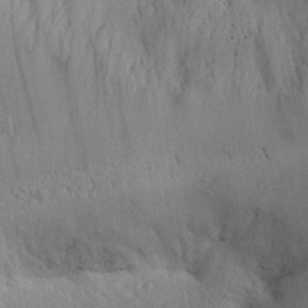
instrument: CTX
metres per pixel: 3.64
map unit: Aa
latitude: 28.8947
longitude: -144.6301
